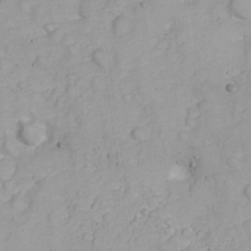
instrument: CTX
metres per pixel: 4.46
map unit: Nhu
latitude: 23.1403
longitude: -61.1970
